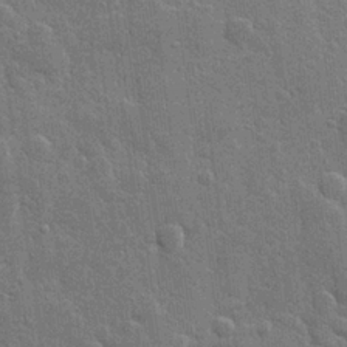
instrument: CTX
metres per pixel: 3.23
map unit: Hve
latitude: 25.4237
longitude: 149.8045
